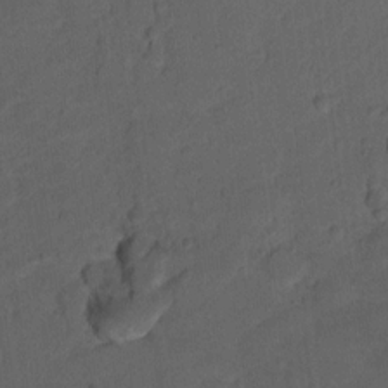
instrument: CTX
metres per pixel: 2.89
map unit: Ht
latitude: 10.7246
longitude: -33.5560
